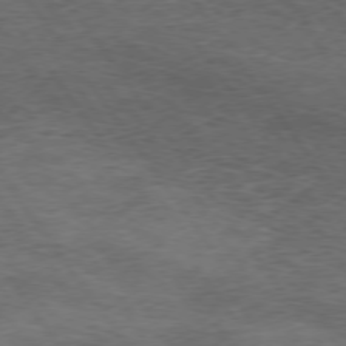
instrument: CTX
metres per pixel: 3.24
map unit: Hpe
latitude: 74.4979
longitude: -142.9514
